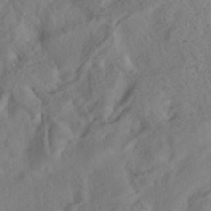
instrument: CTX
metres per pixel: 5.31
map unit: HNhu
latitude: -40.6329
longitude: 104.6329
